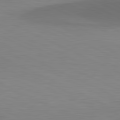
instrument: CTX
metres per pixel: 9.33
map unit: lApd
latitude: 81.2159
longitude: 137.5777
